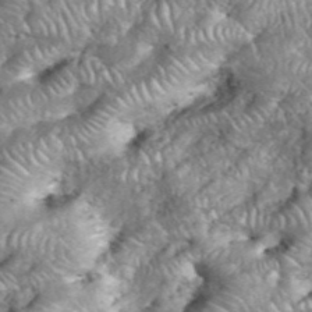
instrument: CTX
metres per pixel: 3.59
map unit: eHh
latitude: 38.8947
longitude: -56.7813
